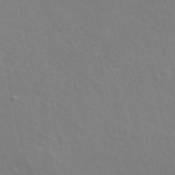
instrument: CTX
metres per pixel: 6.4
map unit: ANa
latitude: 49.0836
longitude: -76.4034
